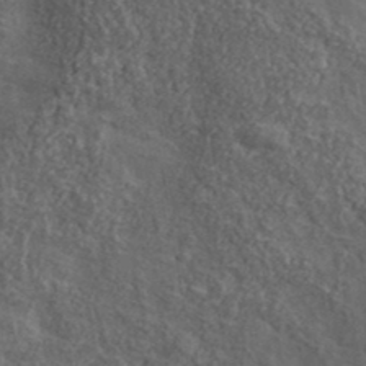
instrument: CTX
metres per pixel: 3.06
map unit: lHvf
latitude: 37.5560
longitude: -90.8758
